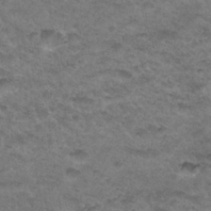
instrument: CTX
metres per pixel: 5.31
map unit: Hto
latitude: 33.3671
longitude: -48.4979
